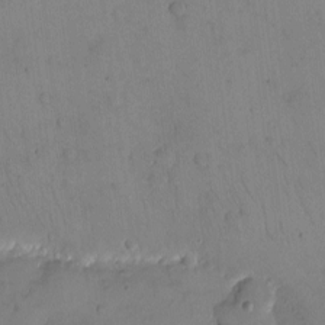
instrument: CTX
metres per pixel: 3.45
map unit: eHh
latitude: -9.7100
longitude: -65.9717
